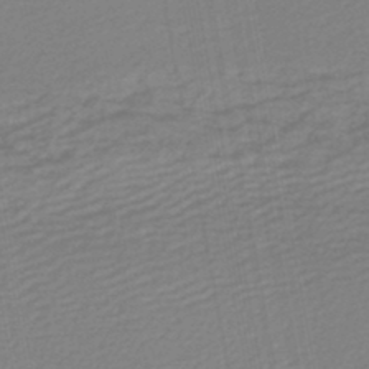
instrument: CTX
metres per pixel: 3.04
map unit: lHb
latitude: -46.4629
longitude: 73.9745
